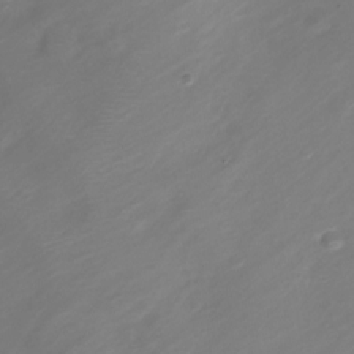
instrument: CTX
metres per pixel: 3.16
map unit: Nve
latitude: -20.4251
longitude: 106.8408
